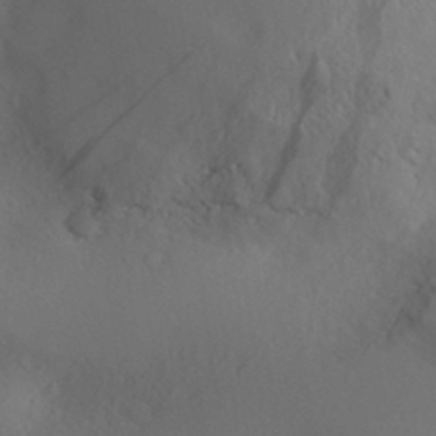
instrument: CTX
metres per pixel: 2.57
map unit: Aa
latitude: 30.8191
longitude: -141.1592
